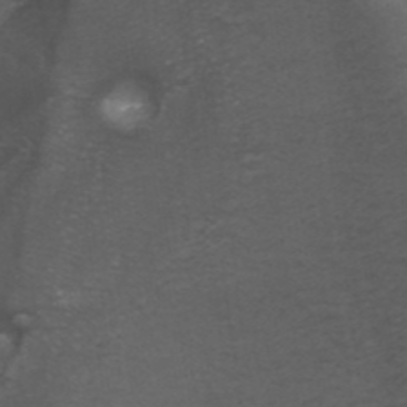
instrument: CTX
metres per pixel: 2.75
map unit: ANa
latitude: 38.8380
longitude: 23.1053
